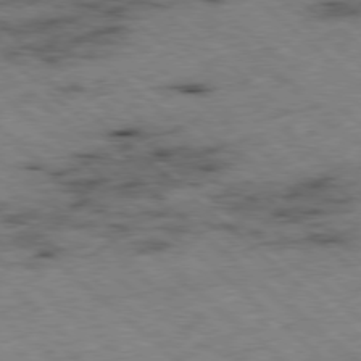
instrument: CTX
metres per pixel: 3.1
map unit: Ap
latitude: -78.5007
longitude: -49.5182
